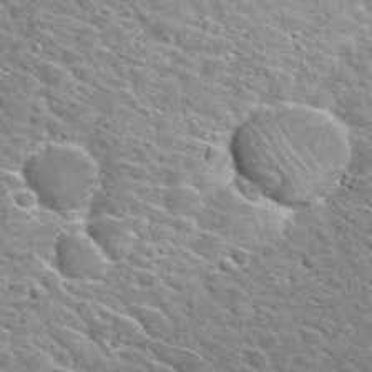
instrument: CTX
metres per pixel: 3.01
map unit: Hto
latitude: 29.0080
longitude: -43.0647
